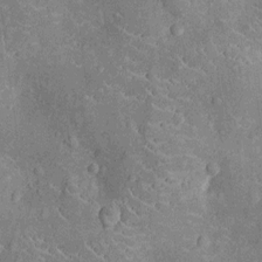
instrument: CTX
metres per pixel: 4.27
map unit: Nhu
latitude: -13.2187
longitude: -23.7261
